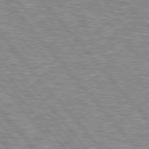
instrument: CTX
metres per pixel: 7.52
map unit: lApd
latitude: 76.1389
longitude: -80.3656
